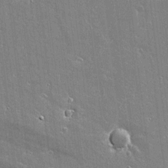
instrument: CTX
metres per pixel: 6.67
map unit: lAvf
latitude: 15.7450
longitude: -128.4979
